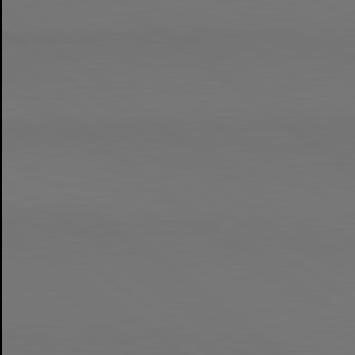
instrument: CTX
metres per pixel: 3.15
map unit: lApd
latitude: 80.8569
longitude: 154.0094
